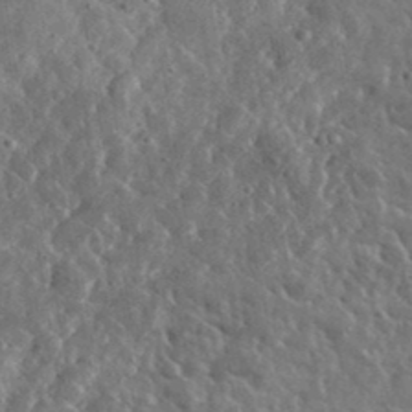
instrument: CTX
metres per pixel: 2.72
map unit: lHvf
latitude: 36.8758
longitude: -88.8758
